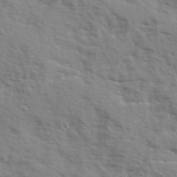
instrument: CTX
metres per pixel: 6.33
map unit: Ave
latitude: 12.5168
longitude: -101.9717
